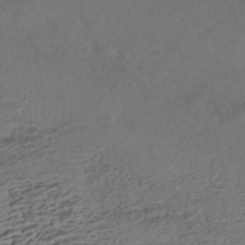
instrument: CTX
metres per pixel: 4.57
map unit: HNhu
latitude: -42.3873
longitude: 104.5762
